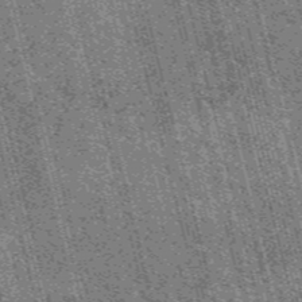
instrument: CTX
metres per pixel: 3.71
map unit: HNb
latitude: -55.5399
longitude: -43.4615
